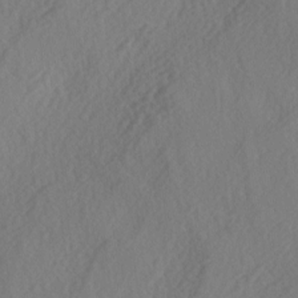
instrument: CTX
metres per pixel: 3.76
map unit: lAa
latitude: -4.0472
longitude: -123.6883
